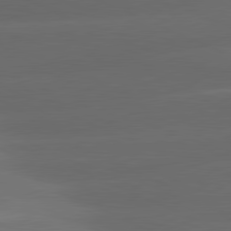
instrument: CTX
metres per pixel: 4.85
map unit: lApd
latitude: 81.2159
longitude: -143.8772
